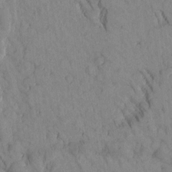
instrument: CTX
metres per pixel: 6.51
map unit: Htu
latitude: -2.5951
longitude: 172.7463
